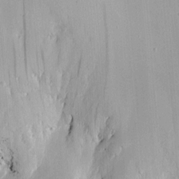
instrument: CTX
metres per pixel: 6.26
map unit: eHh
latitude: 4.1389
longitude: -69.1970
